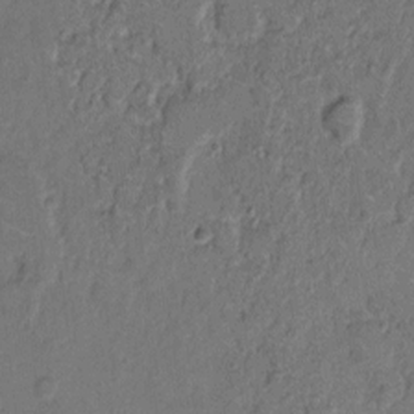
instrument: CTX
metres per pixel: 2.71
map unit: Hto
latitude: 7.6505
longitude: -62.4979
